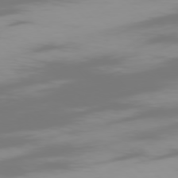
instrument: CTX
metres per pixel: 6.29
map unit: Ap
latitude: -77.3699
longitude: -73.6316
